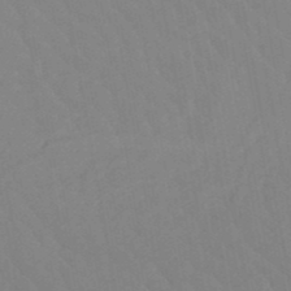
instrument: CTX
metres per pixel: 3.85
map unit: eHb
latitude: -48.9542
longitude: 84.1605
